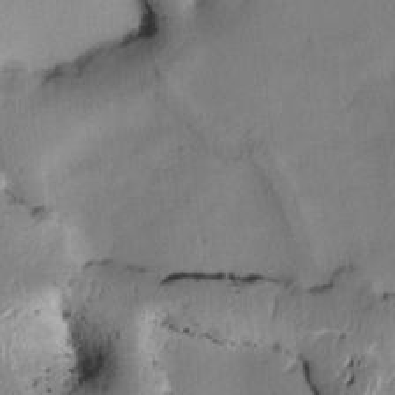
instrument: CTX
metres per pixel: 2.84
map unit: Htu
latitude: 2.1389
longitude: 176.4818
